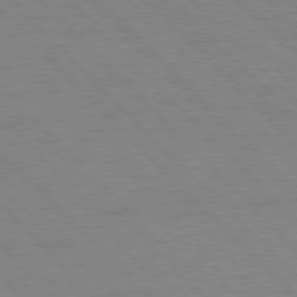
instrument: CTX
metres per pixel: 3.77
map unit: Hpe
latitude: 76.7813
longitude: -155.0458
